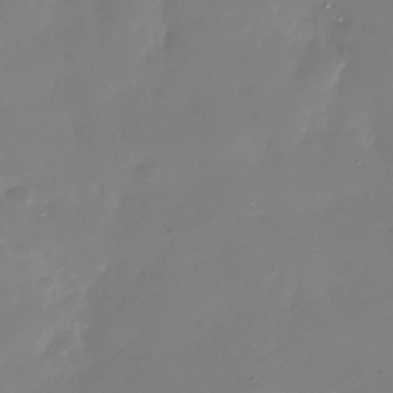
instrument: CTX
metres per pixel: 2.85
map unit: Nhu
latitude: -28.8597
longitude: -69.3482
